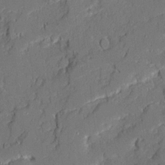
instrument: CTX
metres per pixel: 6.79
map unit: Ave
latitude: 20.5168
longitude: -128.2144
